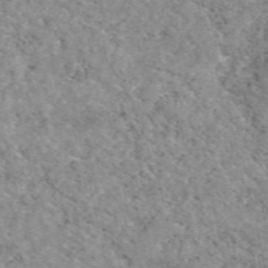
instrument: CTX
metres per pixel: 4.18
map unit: eAb
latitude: 50.0255
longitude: 112.1795
